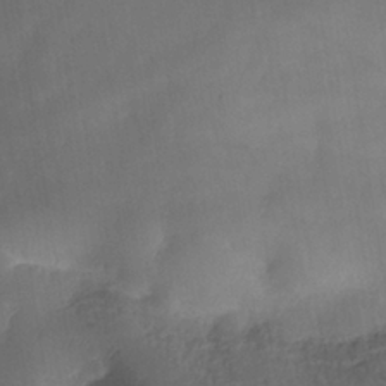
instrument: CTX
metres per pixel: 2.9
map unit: Nhe
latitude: -37.9556
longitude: -147.0081
